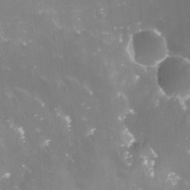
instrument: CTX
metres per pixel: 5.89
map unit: Nve
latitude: -17.9745
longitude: -59.0081
